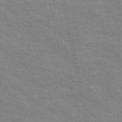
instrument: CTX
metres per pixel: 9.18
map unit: ANa
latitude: 48.7435
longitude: -75.2348
